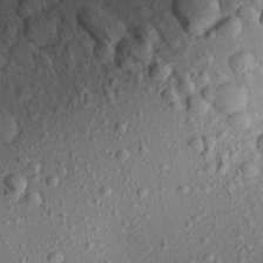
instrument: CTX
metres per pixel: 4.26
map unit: Aa
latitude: 21.5938
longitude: -143.4238
